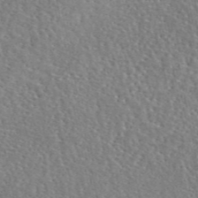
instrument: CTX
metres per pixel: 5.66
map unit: eAb
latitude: 45.6127
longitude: 111.5777
